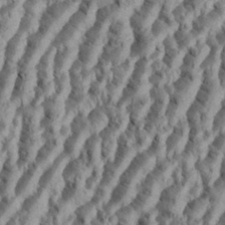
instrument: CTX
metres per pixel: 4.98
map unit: Aa
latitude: 34.2900
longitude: -136.9703
